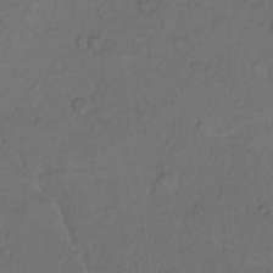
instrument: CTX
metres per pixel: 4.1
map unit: Hto
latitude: 9.4238
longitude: -58.9325
